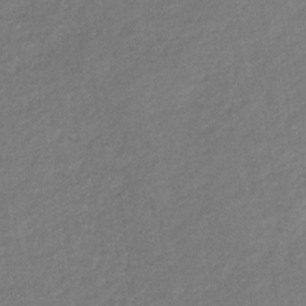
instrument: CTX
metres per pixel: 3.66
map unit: eHb
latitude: -33.8801
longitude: 75.2565
